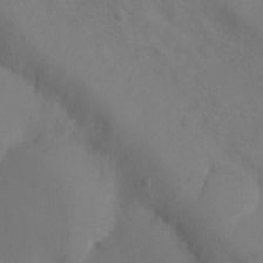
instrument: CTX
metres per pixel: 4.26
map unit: Ht
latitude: 1.8583
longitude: -35.4615
